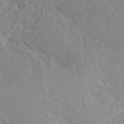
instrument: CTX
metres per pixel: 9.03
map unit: ANa
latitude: 41.4615
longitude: 55.9745
